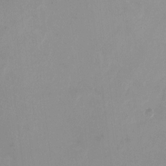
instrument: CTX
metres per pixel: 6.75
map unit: HNhu
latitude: -0.2929
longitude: -4.6301
